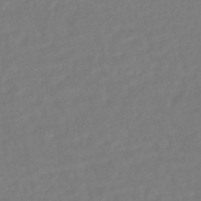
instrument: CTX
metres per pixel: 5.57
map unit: HNhu
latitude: -45.2943
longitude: 103.1809
